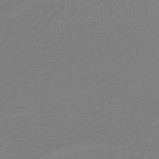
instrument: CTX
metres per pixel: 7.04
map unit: lHb
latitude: -44.7652
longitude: 74.8786
